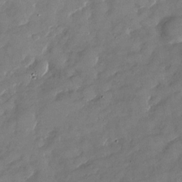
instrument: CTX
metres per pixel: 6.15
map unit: Nhu
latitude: -27.9745
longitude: -73.1970
